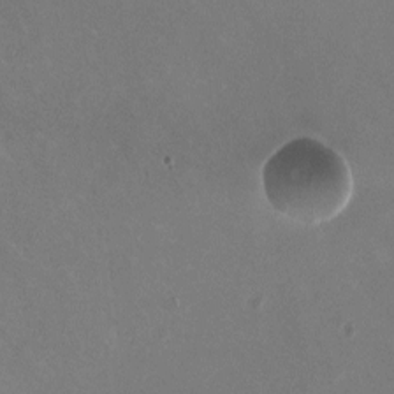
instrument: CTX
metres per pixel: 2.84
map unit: HNhu
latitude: -0.6330
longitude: -2.5734
